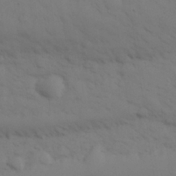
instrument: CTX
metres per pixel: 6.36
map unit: eHh
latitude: 30.6113
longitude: -69.7639
